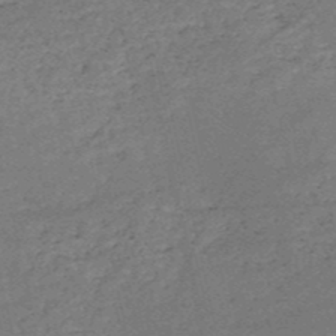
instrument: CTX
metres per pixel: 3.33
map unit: HNb
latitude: -51.9367
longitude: -40.9324
